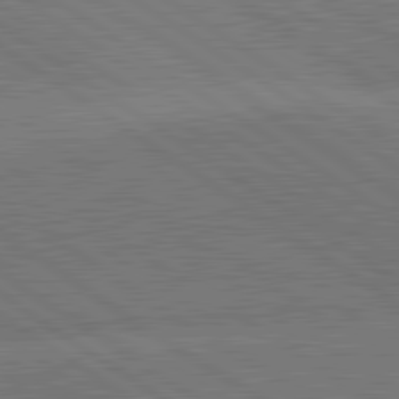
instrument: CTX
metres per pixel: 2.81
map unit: lApd
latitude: 81.4237
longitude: 140.3117
